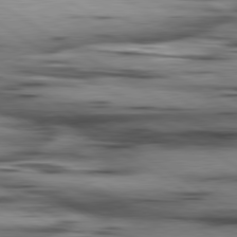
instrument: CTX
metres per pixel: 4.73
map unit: lApd
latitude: 80.1956
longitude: 158.8030
